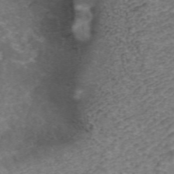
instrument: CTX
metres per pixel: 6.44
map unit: ANa
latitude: 43.3671
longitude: 25.9178
